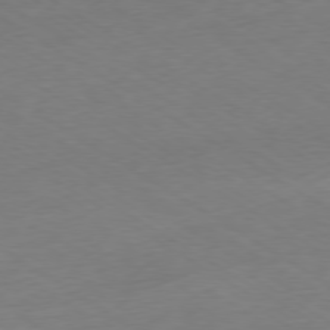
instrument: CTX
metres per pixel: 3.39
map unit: Ap
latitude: -78.7085
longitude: -58.0633
